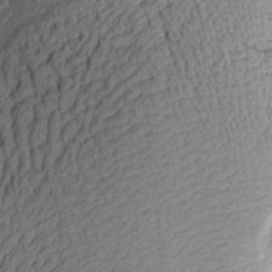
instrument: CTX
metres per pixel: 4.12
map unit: Aa
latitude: 8.0444
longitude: -128.9702
